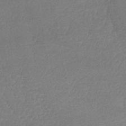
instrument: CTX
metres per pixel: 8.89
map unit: lHb
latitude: -41.8044
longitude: 66.8597
